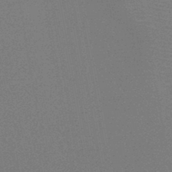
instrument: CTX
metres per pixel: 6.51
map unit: HNb
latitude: -46.0283
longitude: -40.2522
